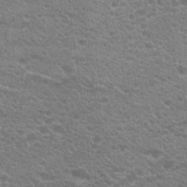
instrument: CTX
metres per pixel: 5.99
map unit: Hto
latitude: 23.4615
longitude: -35.4426
